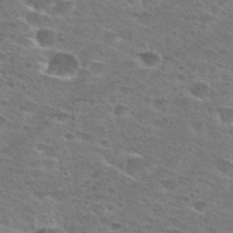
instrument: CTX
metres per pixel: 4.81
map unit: Hto
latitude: 27.9528
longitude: -47.0648
